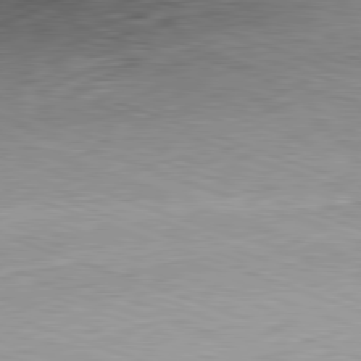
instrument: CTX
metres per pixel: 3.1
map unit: Hpe
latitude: -82.2361
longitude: 14.0472
